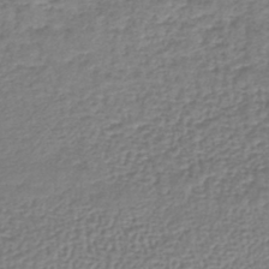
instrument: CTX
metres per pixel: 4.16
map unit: lHb
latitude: -42.5573
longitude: 72.3495
